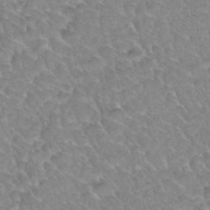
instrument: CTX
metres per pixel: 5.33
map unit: Hto
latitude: 34.3089
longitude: -47.9717
